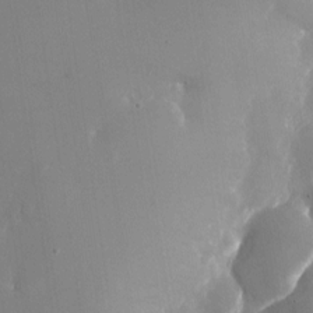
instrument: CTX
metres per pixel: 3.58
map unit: Nhu
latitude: -24.9542
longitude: -70.4979
